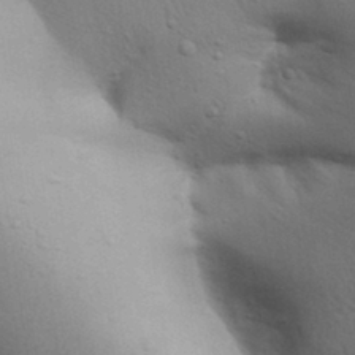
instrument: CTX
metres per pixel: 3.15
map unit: Aa
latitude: 30.3279
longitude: -145.6883
